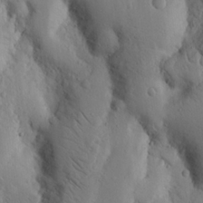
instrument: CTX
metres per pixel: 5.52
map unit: Nhu
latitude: 18.4979
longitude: -76.8758
